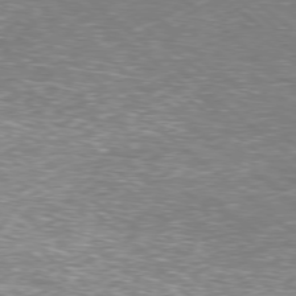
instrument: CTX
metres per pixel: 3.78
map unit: Hpe
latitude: -78.6140
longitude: 17.7667
